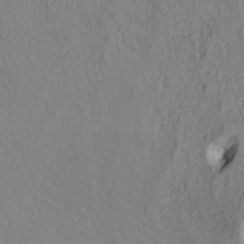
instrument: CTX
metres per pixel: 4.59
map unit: lAa
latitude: 4.7246
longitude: -113.8961
